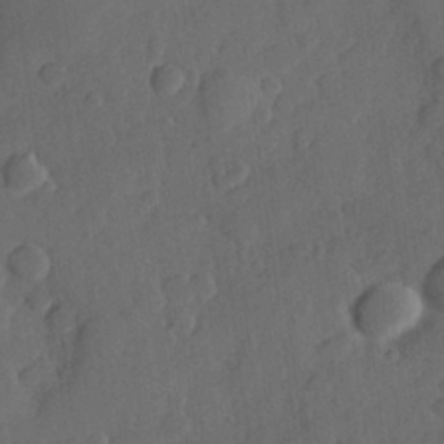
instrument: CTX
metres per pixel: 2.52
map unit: Hve
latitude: 25.4048
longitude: 148.9731
